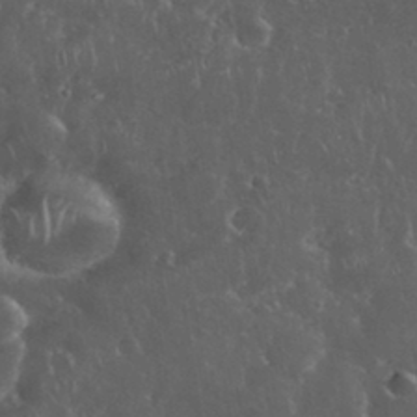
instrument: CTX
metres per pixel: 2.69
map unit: eHh
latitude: 33.8772
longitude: -62.3090
